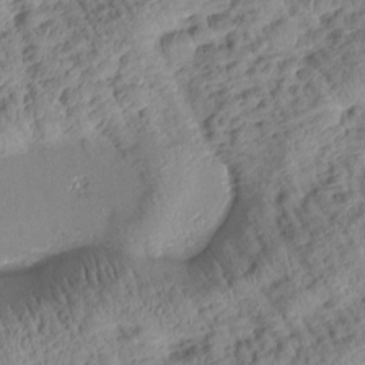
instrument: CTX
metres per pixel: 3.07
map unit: Htu
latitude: 1.1214
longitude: 177.4077
